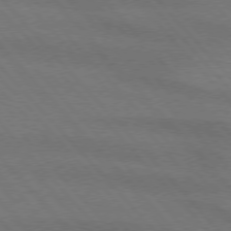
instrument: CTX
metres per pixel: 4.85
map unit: lApd
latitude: 75.3104
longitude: -81.4615
